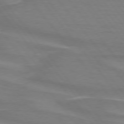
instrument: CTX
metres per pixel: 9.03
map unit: lApd
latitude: 74.9703
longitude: -80.2333
